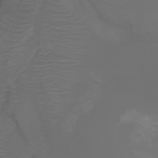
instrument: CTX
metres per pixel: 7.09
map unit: Nhu
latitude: -7.9367
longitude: -83.4804
